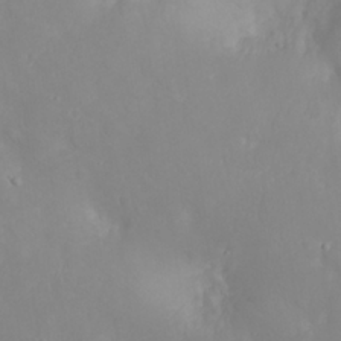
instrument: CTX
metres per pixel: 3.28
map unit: eHh
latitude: 25.4993
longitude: -63.9150
